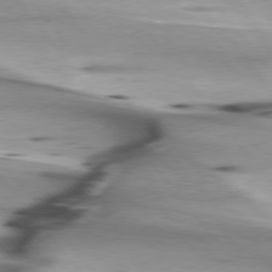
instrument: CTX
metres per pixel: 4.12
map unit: lApd
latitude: 75.9528
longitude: -65.2915
